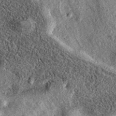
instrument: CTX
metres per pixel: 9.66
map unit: eAb
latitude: 37.2537
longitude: 108.2173
